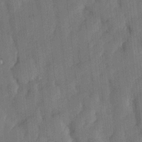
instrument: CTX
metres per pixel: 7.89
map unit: lHvf
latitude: 23.8016
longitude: 142.9919
